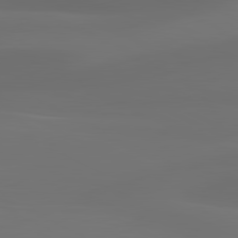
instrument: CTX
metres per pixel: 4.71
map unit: lApd
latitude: 80.8758
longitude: 123.9556
